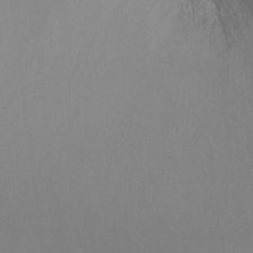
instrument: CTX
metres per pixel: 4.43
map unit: Ht
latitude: -8.4818
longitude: -32.1200
